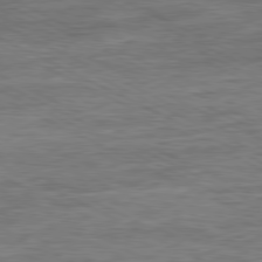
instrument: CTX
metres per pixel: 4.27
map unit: Ap
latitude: -81.1431
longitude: -76.1200
